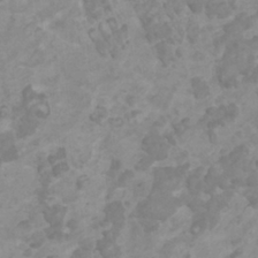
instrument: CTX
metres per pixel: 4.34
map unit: HNhu
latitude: 1.9717
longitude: -1.5182
